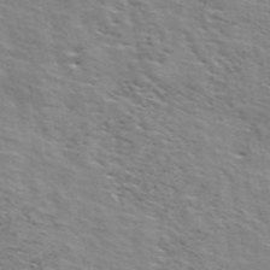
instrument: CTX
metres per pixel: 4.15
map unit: ANa
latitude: 49.3482
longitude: -74.7624
